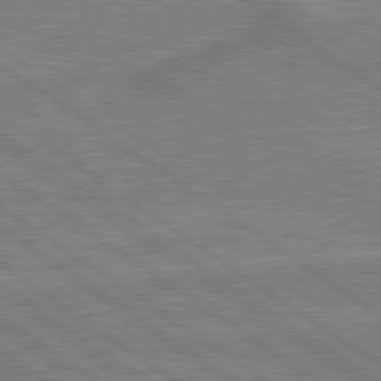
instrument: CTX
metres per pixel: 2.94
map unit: lApd
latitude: 79.9150
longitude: 166.8219
